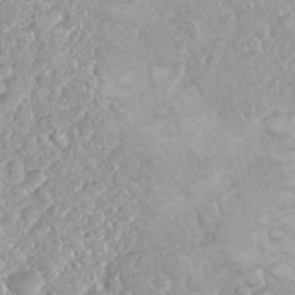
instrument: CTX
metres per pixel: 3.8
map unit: Nhu
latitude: 26.4412
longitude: -60.6868
